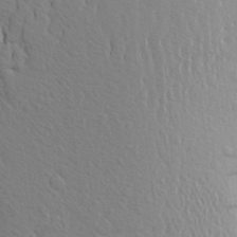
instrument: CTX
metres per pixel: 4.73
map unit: Aa
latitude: 24.2333
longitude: -147.0648
